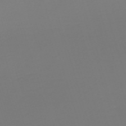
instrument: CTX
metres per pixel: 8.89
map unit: eHh
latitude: -61.6533
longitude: 51.5210
